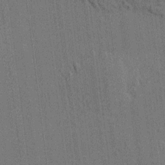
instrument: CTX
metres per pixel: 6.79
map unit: HNhu
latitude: 8.1767
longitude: 15.8423
